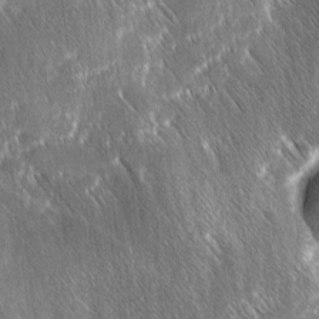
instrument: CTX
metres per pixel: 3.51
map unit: Ave
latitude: 8.8002
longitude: -104.9514
